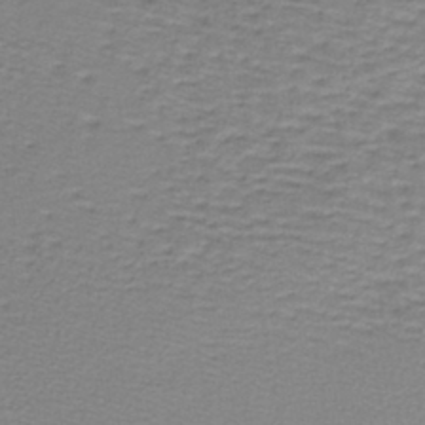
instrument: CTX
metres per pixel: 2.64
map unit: lHb
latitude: -40.2172
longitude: 61.5966
